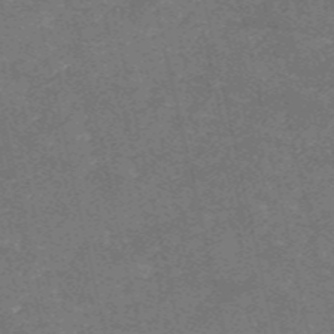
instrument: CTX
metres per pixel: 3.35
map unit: HNb
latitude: -54.9164
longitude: -40.1577
